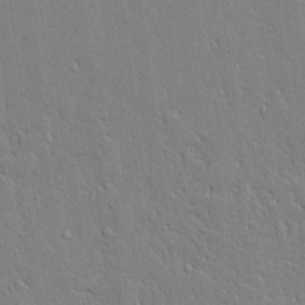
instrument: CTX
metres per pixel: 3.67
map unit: Aa
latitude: 12.3278
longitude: -125.6882
